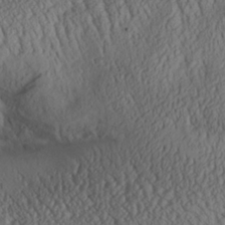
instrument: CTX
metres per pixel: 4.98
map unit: Aa
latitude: 29.0836
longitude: -134.1766
